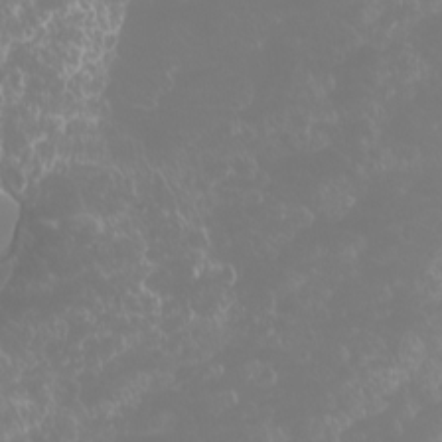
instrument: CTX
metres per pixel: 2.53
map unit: Htu
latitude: -6.8975
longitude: -73.7450
